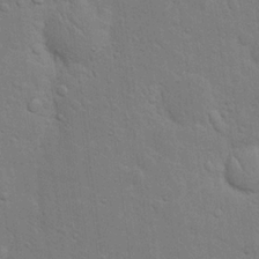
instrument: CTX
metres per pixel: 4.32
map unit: eHh
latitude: 19.8583
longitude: -62.3656
